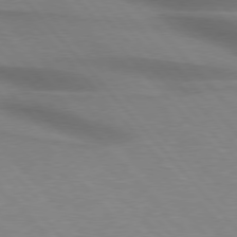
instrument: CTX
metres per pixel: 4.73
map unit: lApd
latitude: 76.3656
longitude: -86.8002
